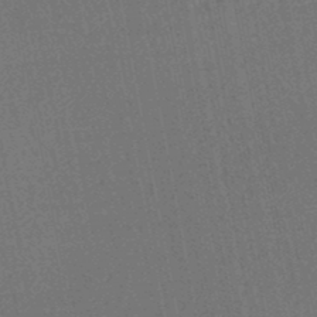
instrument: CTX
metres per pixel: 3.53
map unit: HNhu
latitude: -47.7099
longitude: 99.2376
